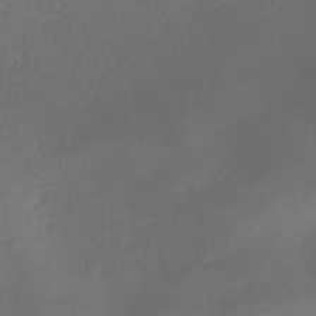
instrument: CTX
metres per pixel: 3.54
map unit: ANa
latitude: -37.8233
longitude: 98.0850
